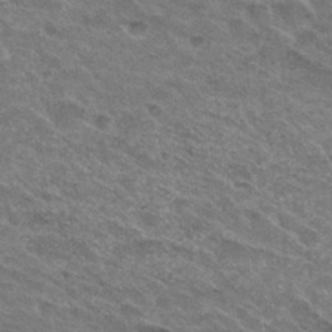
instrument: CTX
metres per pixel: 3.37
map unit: Hto
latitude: 31.2726
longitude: -47.2537
